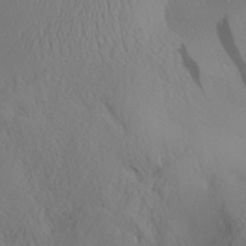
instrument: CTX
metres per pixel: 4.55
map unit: Aa
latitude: 30.7813
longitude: -141.1025
